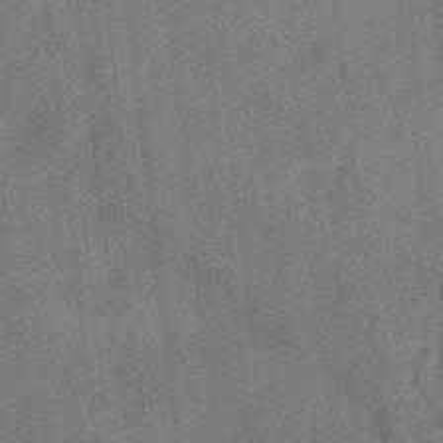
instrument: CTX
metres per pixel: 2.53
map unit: eHb
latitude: -35.3132
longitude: 79.0486
